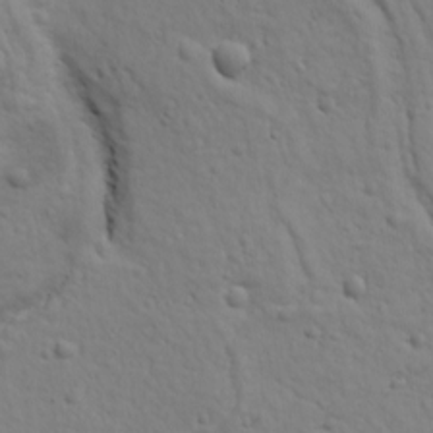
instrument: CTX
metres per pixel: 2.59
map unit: Ave
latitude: 18.3278
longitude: -133.1403
